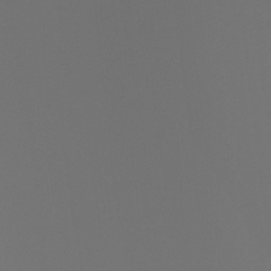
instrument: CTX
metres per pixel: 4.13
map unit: Ht
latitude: -4.0094
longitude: -61.5749
